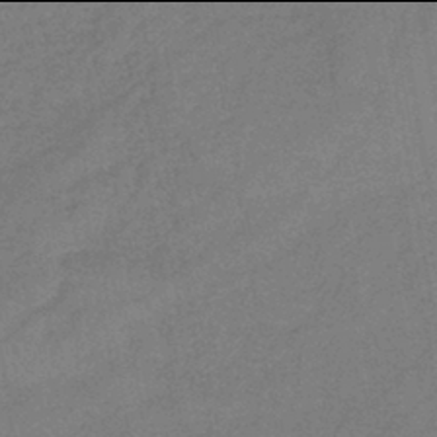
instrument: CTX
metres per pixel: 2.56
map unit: eHb
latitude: -42.0094
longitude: 79.9556
